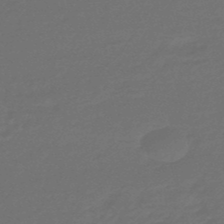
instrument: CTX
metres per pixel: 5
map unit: eHb
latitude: -47.8800
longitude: 86.9542
